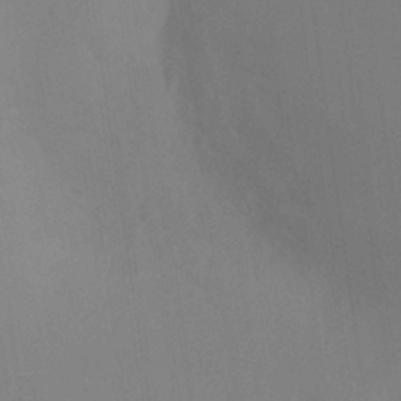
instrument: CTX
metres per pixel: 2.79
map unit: Ht
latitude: -8.2928
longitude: -31.1592
